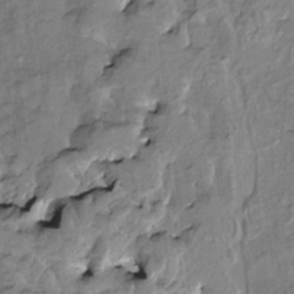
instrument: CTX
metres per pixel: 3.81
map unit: HNhu
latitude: 2.8002
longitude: 8.8030
